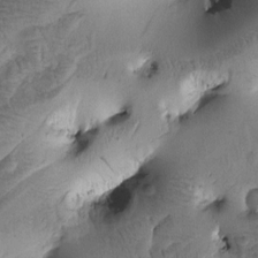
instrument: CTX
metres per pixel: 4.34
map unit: Htu
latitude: -1.0487
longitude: 171.0864
